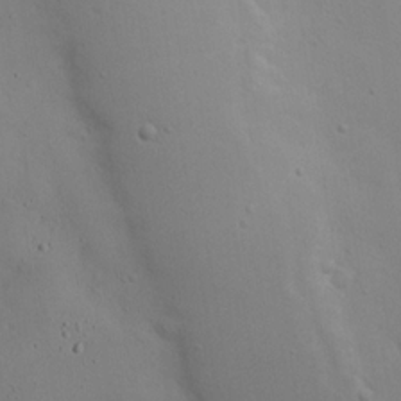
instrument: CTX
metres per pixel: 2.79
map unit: eHh
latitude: 19.3670
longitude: -72.2523
